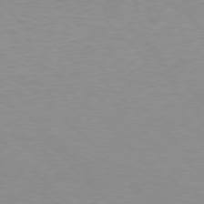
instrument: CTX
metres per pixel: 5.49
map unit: Hpe
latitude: 77.4615
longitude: -125.1781
